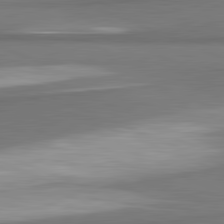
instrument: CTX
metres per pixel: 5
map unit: lApd
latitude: 81.8772
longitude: 173.9556
